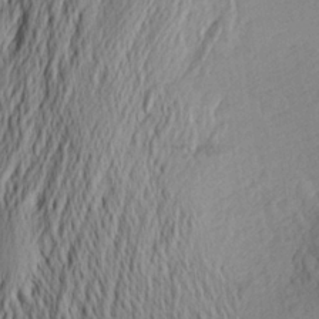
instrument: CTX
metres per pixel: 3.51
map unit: Aa
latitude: 24.9513
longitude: -145.8772
